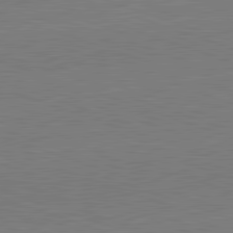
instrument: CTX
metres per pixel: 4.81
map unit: lApd
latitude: 82.2144
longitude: -159.7261
